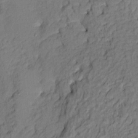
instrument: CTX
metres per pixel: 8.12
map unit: HNhu
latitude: 7.3860
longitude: -3.7449
